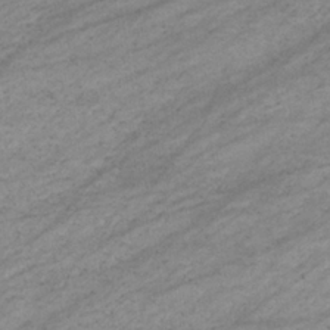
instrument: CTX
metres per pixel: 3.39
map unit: eHb
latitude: -33.7100
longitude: 70.8408
